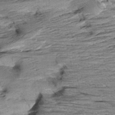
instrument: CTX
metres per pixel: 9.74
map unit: Aa
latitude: 8.7057
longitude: -139.9717
